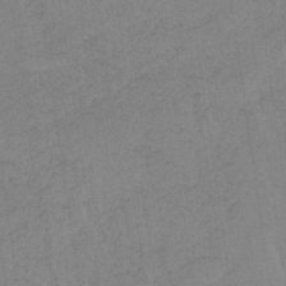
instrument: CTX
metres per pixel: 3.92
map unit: HNb
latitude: -32.7464
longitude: 63.1242
